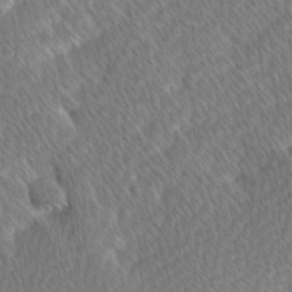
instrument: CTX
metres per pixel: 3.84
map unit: Ave
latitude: 8.6869
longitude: -106.4223
